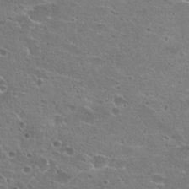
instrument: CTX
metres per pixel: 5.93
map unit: Hto
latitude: 22.2711
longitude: -41.6882
